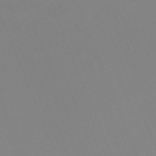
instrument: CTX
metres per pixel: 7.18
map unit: Nhu
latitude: -67.0675
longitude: 38.0472
